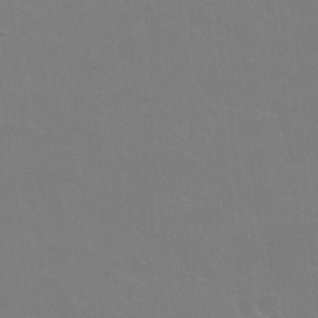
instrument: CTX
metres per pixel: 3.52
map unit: Nhu
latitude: 24.5167
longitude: -53.7639
